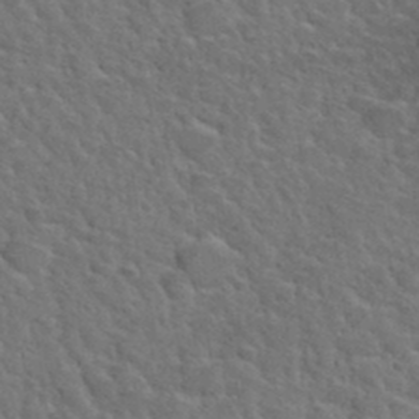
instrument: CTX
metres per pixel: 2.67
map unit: Hto
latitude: 36.0822
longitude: -50.1955
